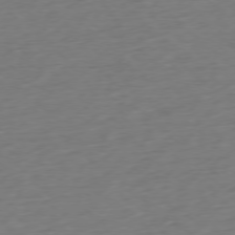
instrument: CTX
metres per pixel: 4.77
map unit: Ap
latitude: -77.6155
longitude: -77.0647
